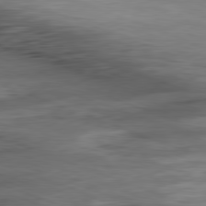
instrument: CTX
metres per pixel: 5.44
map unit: Ap
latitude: -81.6344
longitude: -79.6127
